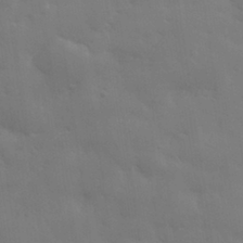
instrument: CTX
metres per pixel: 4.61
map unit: eHh
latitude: 31.6694
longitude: -70.2333
